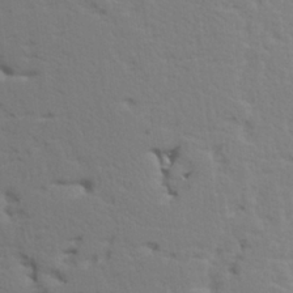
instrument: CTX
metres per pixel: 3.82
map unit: lAvf
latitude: 28.4223
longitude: -109.7449
